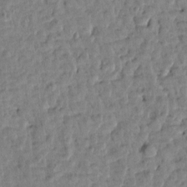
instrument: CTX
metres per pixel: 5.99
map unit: Htu
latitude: 0.8191
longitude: -179.4805
